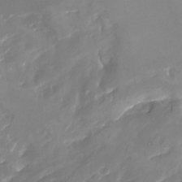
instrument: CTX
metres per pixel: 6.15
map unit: Nhu
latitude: -29.0109
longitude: -76.8758
